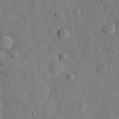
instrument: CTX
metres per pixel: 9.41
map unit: eHh
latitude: 27.9906
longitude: -78.1767
